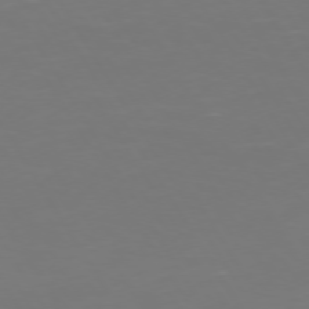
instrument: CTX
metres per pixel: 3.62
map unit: Hpe
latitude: 73.2537
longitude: -126.4790
